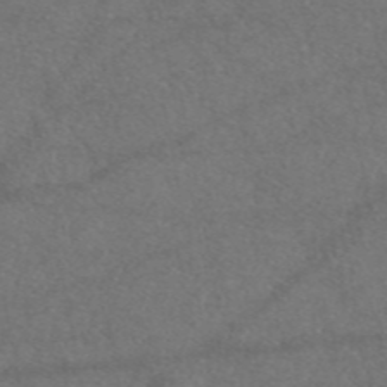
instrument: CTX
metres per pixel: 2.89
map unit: eAb
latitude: 47.4049
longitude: 110.4818
